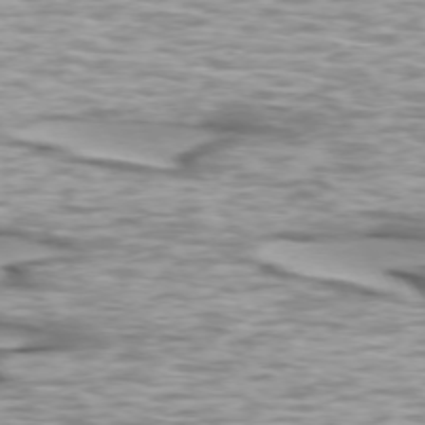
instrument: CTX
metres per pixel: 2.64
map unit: lApd
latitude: 73.3293
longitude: -56.8946
